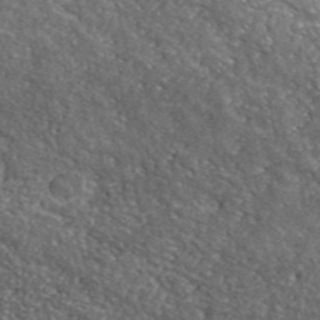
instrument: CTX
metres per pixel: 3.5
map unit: eHh
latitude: 42.1767
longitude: -90.7813
